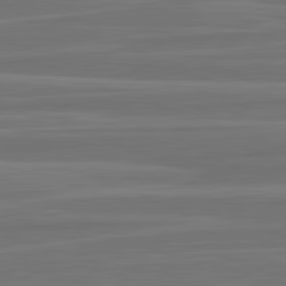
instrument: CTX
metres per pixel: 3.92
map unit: lApd
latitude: 82.4790
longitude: -175.1592
